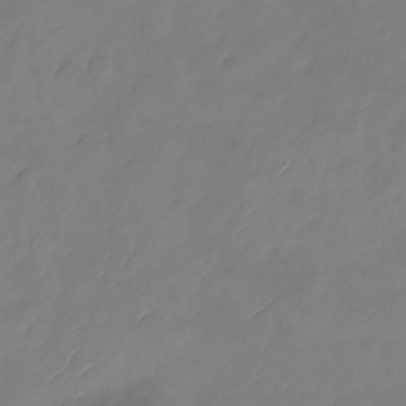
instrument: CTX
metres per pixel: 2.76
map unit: Nhu
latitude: -21.8422
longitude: -71.9150
